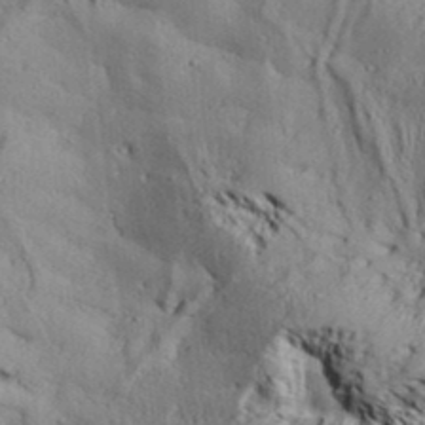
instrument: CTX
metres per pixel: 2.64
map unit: Aa
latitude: 32.8569
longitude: -136.5546
